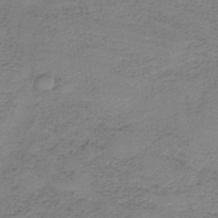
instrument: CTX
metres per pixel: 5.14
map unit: HNb
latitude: -42.8219
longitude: 49.1242
